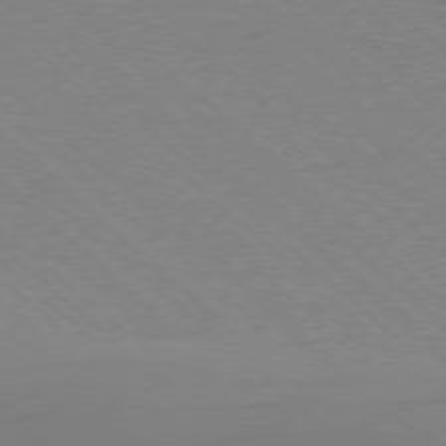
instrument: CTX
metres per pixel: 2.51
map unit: Ap
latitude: -78.3117
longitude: -66.0633
